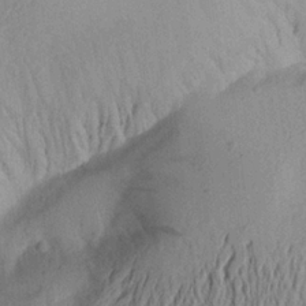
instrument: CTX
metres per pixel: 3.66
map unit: Aa
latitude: 21.0648
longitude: -144.7246
